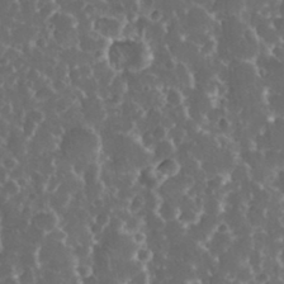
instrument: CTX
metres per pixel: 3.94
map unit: eHh
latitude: 33.7072
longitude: -60.1011
